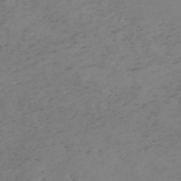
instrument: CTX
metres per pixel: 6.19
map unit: HNb
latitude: -55.1809
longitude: -48.6302
